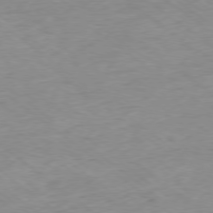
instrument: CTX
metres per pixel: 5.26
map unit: Hpe
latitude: -78.8408
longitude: -22.9703
